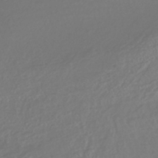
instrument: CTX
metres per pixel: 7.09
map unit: lHb
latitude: -42.8408
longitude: 70.6896
